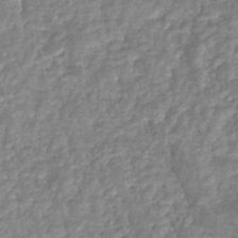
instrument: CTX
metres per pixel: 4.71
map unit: eHb
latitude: -35.0675
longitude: 74.8030
